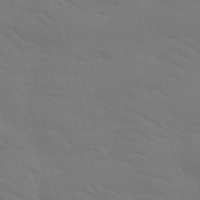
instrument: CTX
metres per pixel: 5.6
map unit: Nhu
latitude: 23.8205
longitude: -73.3293
